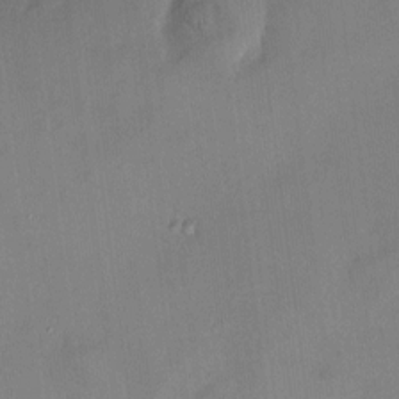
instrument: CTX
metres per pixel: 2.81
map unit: HNhu
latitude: 6.3656
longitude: 7.7099
